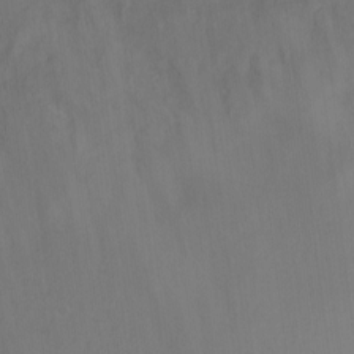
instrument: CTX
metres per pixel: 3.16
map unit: Ht
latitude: -3.0297
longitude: -28.2333
